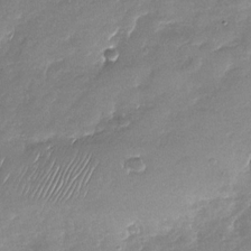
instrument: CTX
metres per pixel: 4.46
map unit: Nhu
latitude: -27.9178
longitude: -62.3090
